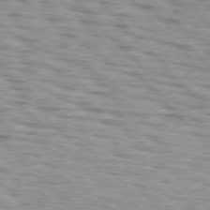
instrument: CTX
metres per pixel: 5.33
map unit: lApd
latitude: 76.7057
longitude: -70.7057
